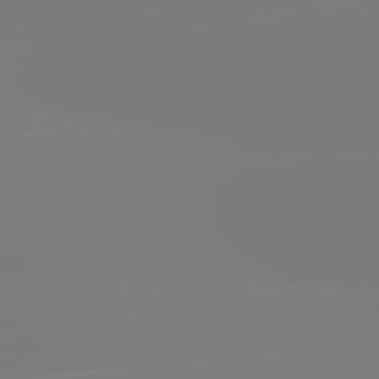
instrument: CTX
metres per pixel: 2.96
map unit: lApd
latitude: 81.7261
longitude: -159.2915
